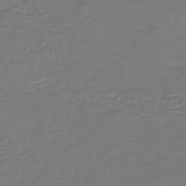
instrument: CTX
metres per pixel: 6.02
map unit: HNb
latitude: -47.2565
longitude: 52.6329
